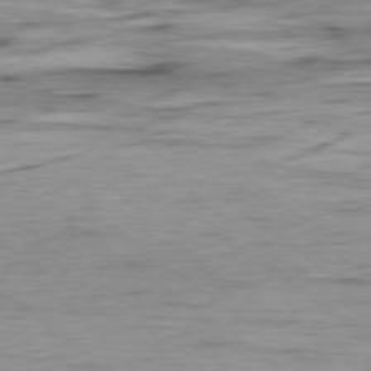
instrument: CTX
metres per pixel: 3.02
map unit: Ap
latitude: -78.8408
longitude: -92.1766
